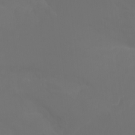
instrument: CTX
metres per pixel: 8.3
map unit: Ht
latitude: -3.9556
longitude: -60.4034
